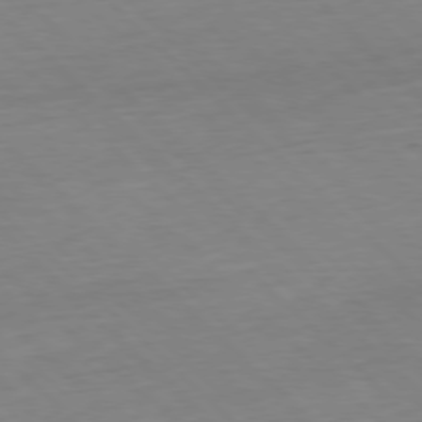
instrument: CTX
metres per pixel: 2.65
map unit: Hpe
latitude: -77.8422
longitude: 13.1620
